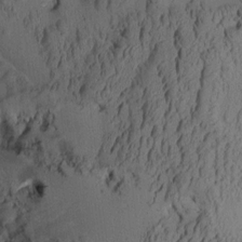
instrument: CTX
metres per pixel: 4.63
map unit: Aa
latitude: 8.3845
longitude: -128.0255
